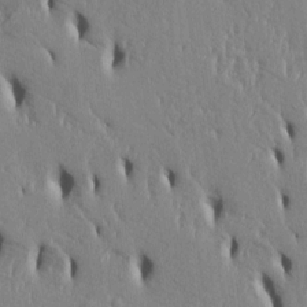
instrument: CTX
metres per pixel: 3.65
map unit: Htu
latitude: 3.0647
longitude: 151.1242
